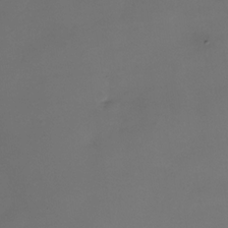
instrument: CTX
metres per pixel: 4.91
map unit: Nhe
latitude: -34.0472
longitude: -87.7638
